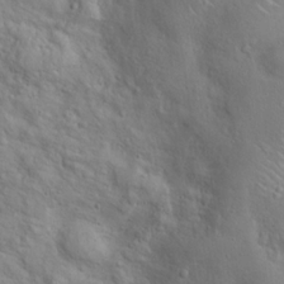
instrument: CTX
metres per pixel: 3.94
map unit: Hto
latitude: 17.4993
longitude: -53.0648
